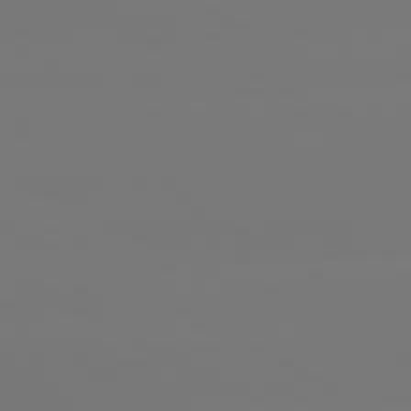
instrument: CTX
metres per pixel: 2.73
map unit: lApd
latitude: 80.7246
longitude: -148.0633
